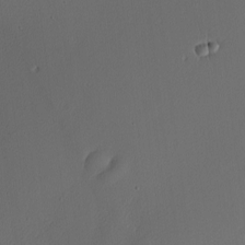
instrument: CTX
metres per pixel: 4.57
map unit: Nhu
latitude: 0.1200
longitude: -78.9892
